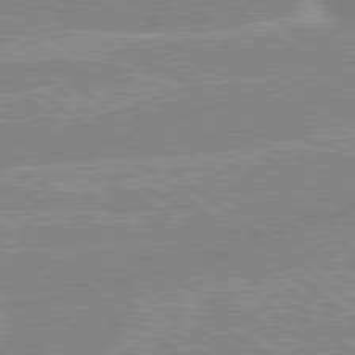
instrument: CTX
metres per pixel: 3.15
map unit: lApd
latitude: 79.2348
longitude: -156.2711
